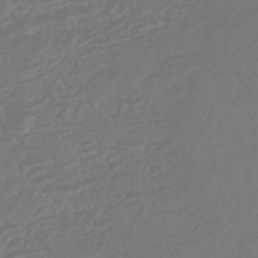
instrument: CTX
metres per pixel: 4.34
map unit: HNhu
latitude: -45.6533
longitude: 103.8233
